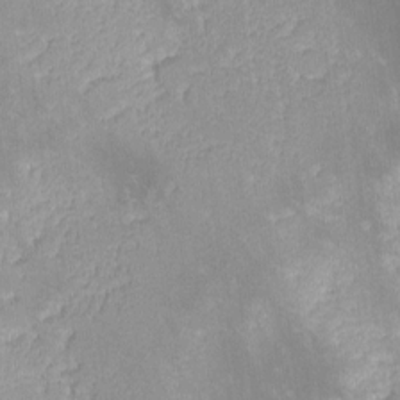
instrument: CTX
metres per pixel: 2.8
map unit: lHvf
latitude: -14.6897
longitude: -102.6868
